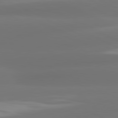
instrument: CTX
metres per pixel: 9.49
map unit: lApd
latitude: 81.2915
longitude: -164.4601
